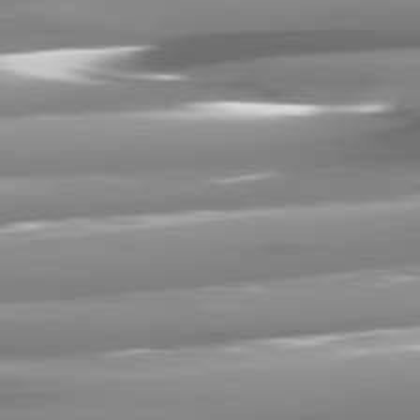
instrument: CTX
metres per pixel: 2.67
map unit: lApd
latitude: 81.0647
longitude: -145.4237
